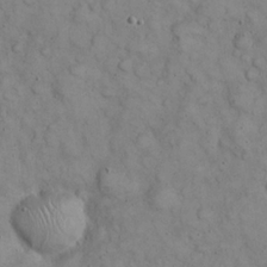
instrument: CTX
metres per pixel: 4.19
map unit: eHh
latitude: 22.8002
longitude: -59.0081
